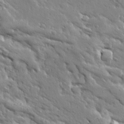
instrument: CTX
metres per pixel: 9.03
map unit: Ave
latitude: 19.8394
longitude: -136.1578
